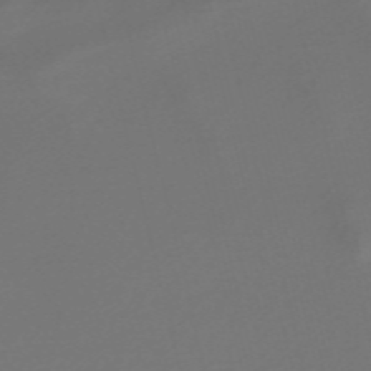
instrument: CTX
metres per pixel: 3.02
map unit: Nve
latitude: -58.2361
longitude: 66.0283
